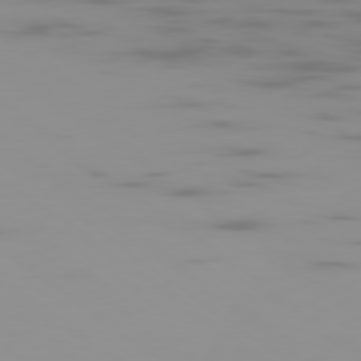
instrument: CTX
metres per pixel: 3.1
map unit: Ap
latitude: -79.5399
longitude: -70.4790
